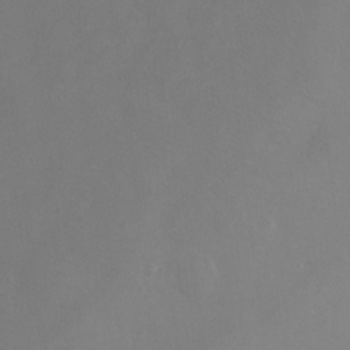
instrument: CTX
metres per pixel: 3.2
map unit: Ht
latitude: 2.1011
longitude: -33.3671
